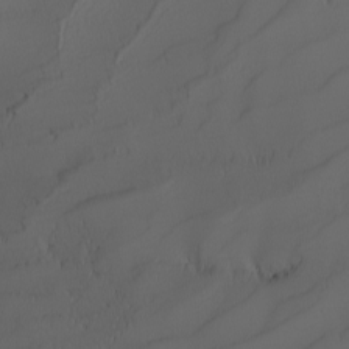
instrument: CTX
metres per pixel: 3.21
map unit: Nhu
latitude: -4.3684
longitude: -90.2145
